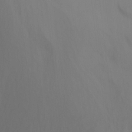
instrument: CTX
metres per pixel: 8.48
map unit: Nhu
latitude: -15.5966
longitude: -55.4804
